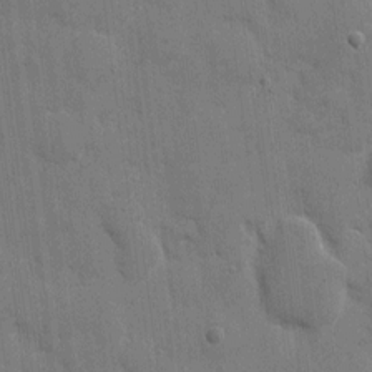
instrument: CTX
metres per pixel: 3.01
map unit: eHh
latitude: 9.0270
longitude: -67.9339
